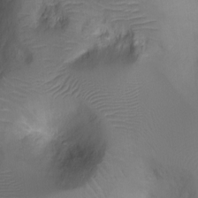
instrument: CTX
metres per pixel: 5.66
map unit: Ht
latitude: -4.6329
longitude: -28.1578
